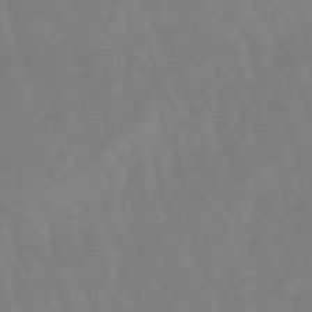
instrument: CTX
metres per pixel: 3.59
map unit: eHb
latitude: -49.3699
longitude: 77.7478
